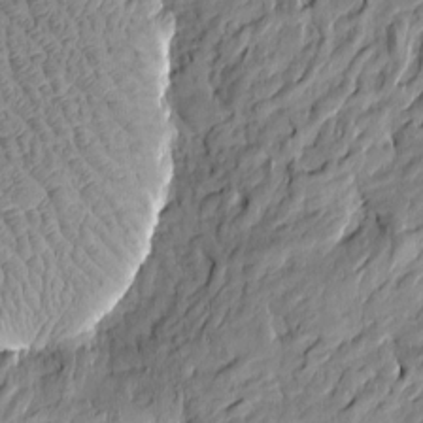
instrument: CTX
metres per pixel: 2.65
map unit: Htu
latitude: -5.1998
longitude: 178.0661
